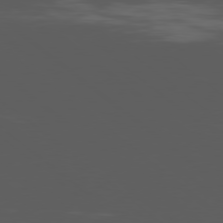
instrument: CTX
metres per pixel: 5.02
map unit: Ap
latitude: -80.1417
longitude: -53.8961
